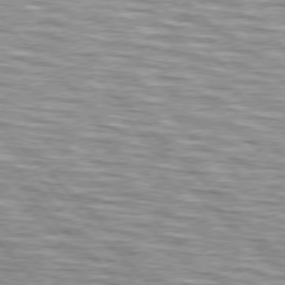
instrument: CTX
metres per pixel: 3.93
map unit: lApd
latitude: 76.7813
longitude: -58.5357
